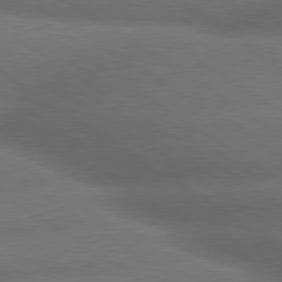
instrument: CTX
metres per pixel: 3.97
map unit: lApd
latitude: 79.6505
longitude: -154.4601
